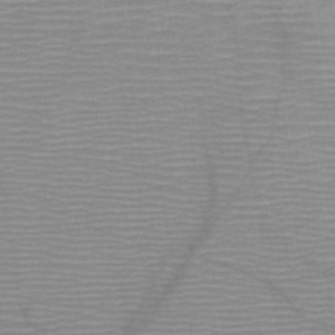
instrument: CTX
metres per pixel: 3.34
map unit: HNb
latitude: -46.6707
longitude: -41.0269
